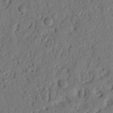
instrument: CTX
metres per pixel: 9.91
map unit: Nhu
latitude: 20.8758
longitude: -77.0080
